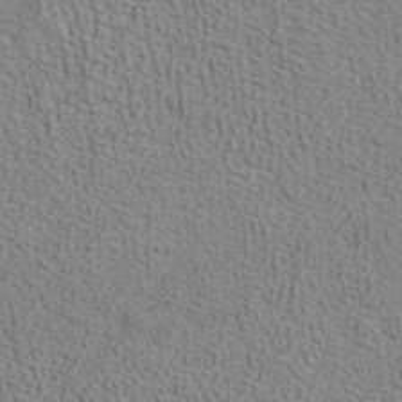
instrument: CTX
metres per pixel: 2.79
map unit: ANa
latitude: 39.7450
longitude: 21.4643
